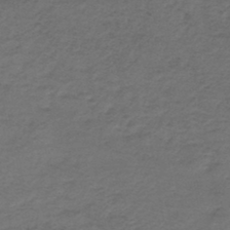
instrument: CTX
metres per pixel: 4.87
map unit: lHb
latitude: -43.5399
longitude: 62.3873
